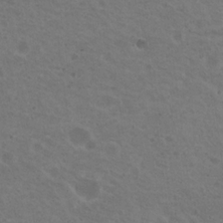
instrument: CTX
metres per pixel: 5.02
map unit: Nhu
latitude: 18.9702
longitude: -30.0822
